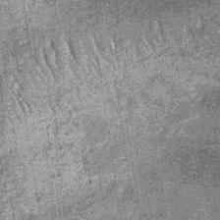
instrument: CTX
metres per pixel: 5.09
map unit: lHb
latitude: -37.0864
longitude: 67.5399
